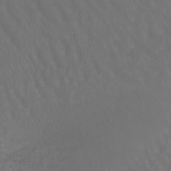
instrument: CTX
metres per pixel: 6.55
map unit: lHb
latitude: -42.7652
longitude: 66.1039
